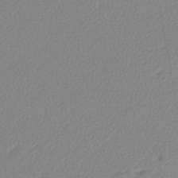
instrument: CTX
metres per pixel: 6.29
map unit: lHb
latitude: -46.0472
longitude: 74.8786
